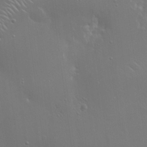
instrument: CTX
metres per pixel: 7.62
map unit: Hto
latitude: 18.4790
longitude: -56.4223
